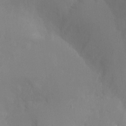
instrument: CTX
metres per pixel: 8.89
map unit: Ht
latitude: -10.2740
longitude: -33.5938
